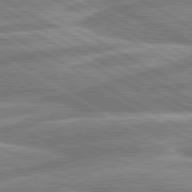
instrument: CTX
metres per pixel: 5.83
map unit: lApd
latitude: 80.6113
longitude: -170.9891
